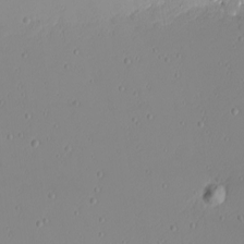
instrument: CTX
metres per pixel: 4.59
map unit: eHh
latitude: -4.3495
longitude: -82.1955
